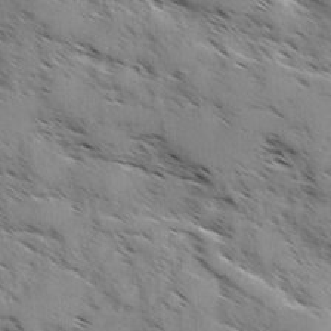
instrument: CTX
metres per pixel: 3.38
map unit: Ave
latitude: 0.4034
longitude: -111.0837
